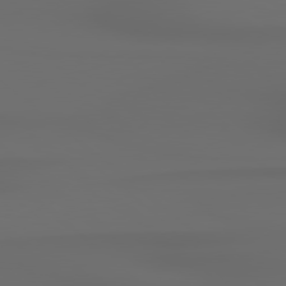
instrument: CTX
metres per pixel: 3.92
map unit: Hpe
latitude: 78.7624
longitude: -135.0458
